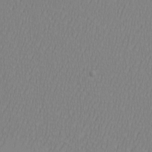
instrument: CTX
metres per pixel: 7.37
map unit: eHh
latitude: -6.5762
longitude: -82.9891
